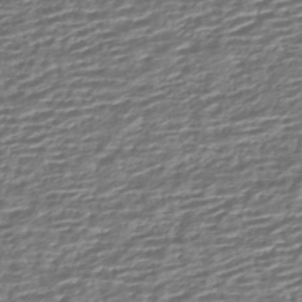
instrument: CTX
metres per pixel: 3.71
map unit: HNhu
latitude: -43.8044
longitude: 99.7666
